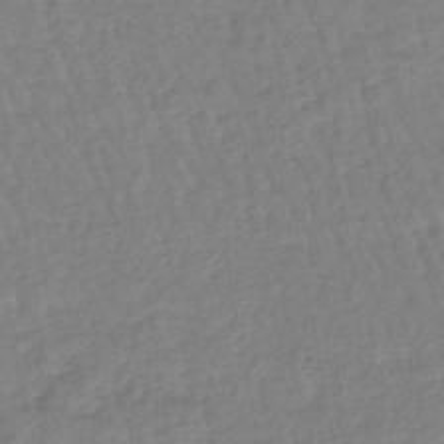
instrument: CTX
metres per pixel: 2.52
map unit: eHb
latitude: -45.5777
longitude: 80.5385
